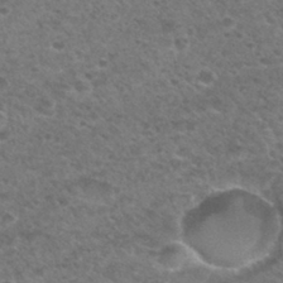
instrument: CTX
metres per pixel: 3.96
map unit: Hto
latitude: 32.4412
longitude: -49.1592
